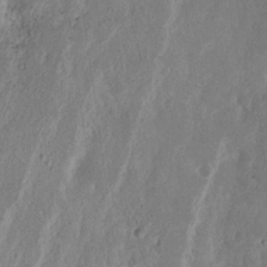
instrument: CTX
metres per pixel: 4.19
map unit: Nhu
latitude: 15.7828
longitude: -73.9717
